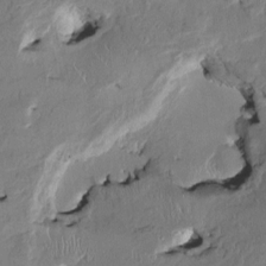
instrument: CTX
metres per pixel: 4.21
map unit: HNhu
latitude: 1.8016
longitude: -5.2348
